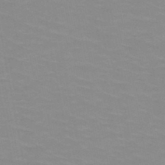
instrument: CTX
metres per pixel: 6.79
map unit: HNb
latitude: -48.0850
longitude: -46.1389
